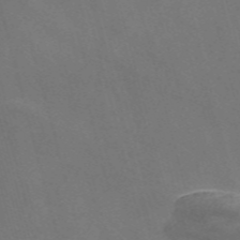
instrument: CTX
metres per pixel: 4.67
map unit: Nve
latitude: -57.5966
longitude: 65.2187
